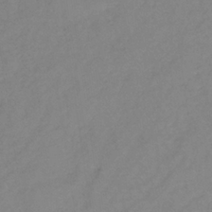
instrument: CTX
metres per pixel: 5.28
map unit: lHb
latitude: -35.1620
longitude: 71.3510
